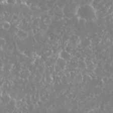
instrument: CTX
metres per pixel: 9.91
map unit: Nhu
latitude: 26.1200
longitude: -60.4601
